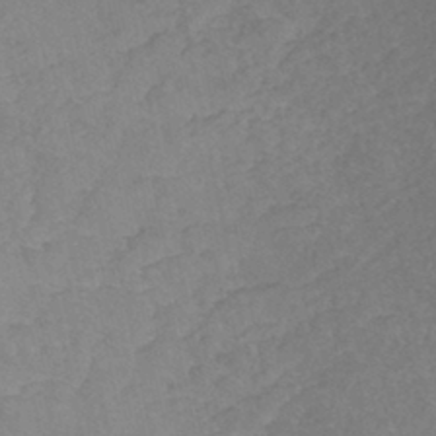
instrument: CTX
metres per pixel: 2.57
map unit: ANa
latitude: -38.6897
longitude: 95.9367
